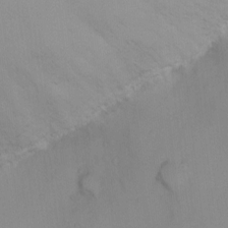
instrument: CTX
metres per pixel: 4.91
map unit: Ht
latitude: 2.8002
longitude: -23.1592
